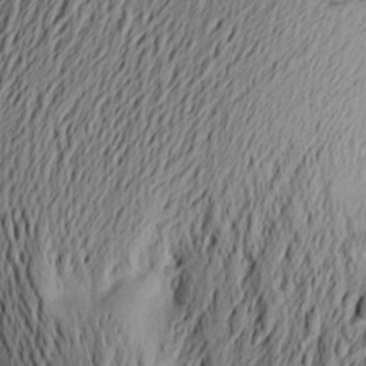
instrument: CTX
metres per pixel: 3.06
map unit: Aa
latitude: 23.7827
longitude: -149.2348
